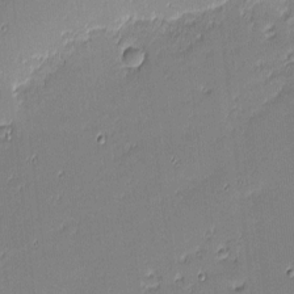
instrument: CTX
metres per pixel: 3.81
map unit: eHh
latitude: -3.2942
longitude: -81.6127
